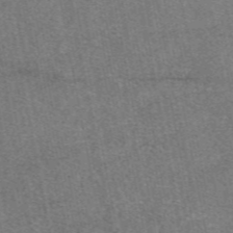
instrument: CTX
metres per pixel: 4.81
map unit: eAb
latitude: 48.3467
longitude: 108.1795
